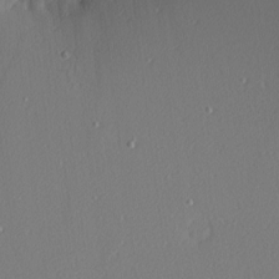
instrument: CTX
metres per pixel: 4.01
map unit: Nhu
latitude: 0.0822
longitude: -78.6302
